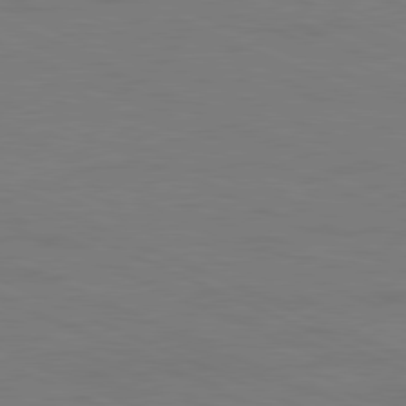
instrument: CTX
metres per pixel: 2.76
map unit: Ap
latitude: -82.2361
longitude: -70.5923
